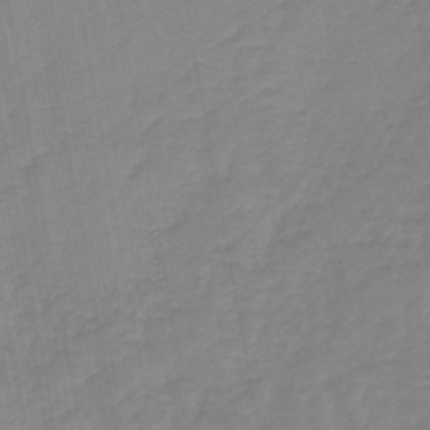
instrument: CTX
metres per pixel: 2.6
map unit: lHb
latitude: -44.8597
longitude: 66.3117
